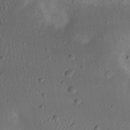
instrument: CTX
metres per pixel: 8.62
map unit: eHh
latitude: 23.0647
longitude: -70.6301
